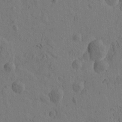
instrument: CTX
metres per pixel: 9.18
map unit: Htu
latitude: -0.2929
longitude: -175.8961
